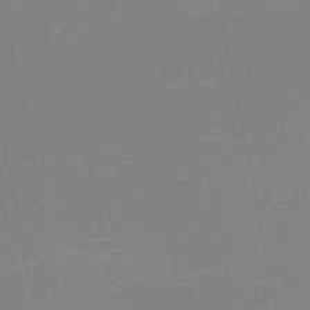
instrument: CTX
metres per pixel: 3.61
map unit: HNb
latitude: -51.3321
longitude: -45.5938
